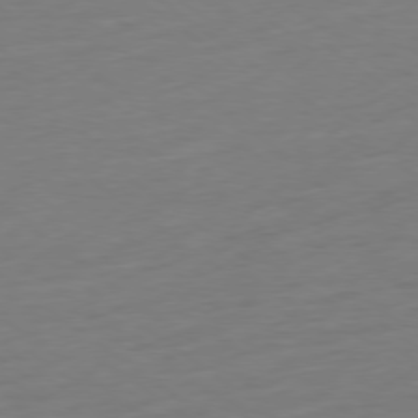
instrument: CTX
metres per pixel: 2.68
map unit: Ap
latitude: -78.9919
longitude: -68.1956
